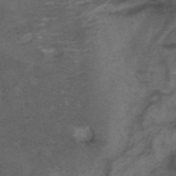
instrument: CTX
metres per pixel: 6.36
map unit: ANa
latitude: 40.1577
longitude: 28.7841
